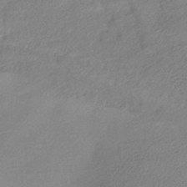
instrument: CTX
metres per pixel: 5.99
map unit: HNhu
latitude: -43.4454
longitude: 95.7099
